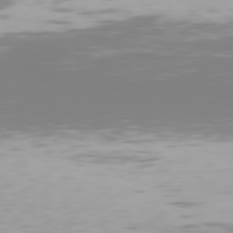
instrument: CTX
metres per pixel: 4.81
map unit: Hpe
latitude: 77.9717
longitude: -135.3859
